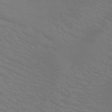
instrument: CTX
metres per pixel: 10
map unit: HNb
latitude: -48.7086
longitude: -49.8961
